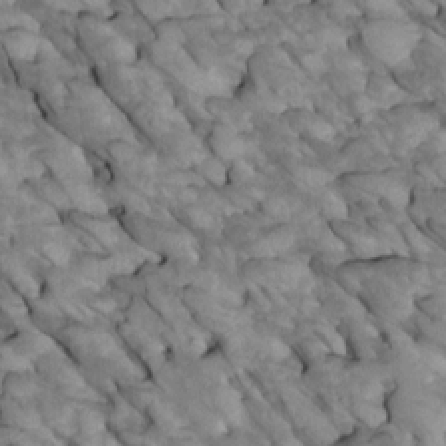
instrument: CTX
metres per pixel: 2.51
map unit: Htu
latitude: 1.7449
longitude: 144.3873
